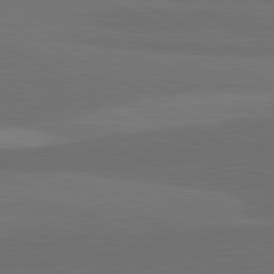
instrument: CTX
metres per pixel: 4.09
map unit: lApd
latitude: 81.9150
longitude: 159.3887
